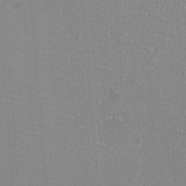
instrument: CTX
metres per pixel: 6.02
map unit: HNhu
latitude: -1.9745
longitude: -1.7260
